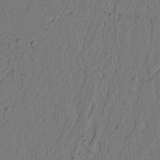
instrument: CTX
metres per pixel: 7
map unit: lAvf
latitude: 7.1403
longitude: 165.2565
